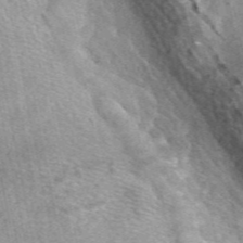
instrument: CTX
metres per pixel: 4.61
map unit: eAb
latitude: 48.1200
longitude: 116.9919
